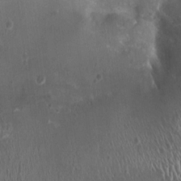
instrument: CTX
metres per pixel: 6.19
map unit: HNhu
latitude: 0.4790
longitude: 1.0298
